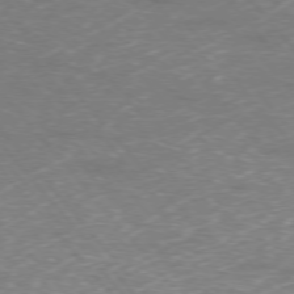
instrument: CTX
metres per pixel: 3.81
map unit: Ap
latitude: -76.7085
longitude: -62.1011
